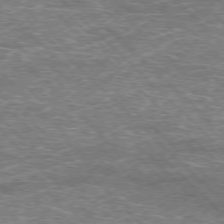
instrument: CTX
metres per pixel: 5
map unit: Hpe
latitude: -77.1620
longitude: -11.6127
